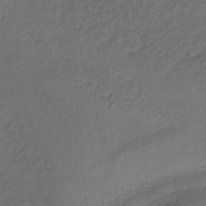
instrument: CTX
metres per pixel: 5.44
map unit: HNb
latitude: -34.6707
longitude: 60.1039
